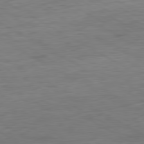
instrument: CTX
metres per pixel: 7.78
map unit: Ap
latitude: -81.1998
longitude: -78.8002
